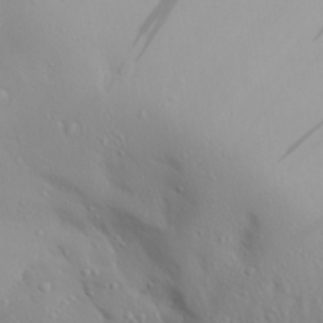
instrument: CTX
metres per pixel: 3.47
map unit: Aa
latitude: 28.2711
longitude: -132.9514
